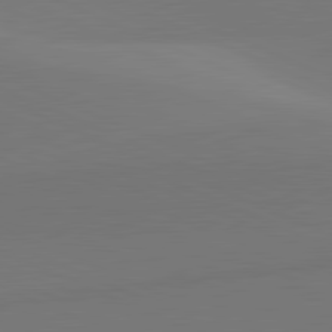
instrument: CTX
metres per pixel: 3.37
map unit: lApd
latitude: 81.8394
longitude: 144.1984
